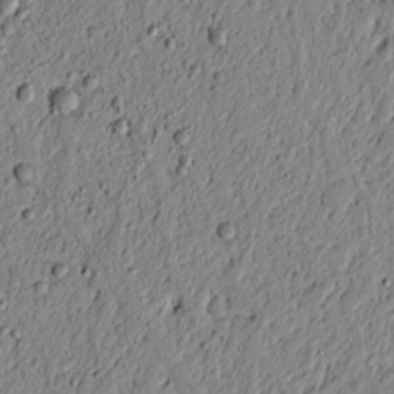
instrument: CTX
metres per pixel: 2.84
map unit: lAvf
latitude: 5.4804
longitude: 164.8030
